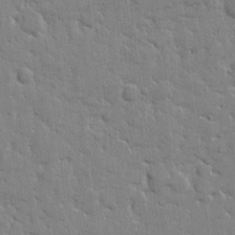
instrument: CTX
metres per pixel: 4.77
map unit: eHh
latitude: 8.2523
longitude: -66.7813
